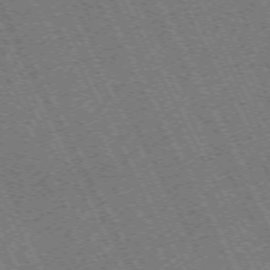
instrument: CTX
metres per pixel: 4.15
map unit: Hpe
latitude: -71.4643
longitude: 10.3873
